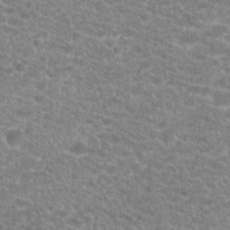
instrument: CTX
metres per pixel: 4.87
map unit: Hto
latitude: 20.2712
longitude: -39.0458
